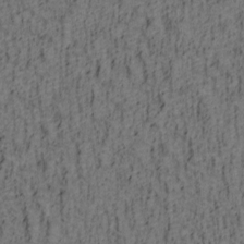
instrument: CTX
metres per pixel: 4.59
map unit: lAa
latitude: 4.7246
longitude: -114.2900
